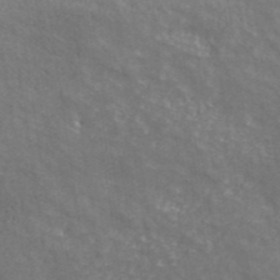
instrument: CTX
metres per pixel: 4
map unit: ANa
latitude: 41.9150
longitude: 29.4643
